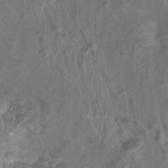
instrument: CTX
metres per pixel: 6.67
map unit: Htu
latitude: 3.3104
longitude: -20.4412
